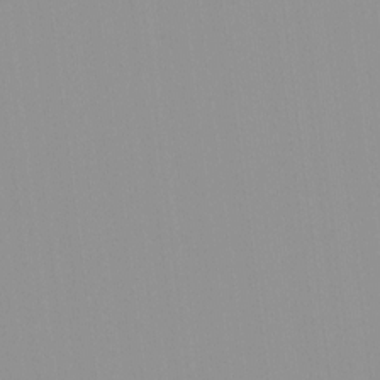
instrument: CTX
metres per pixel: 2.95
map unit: Hto
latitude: -8.3117
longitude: -42.0444
